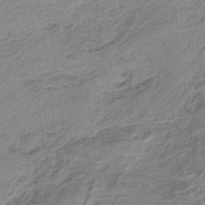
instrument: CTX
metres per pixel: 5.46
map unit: HNb
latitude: -34.9353
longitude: 57.6911
